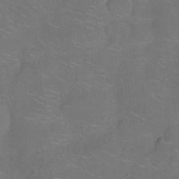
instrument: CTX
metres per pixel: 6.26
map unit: Nhu
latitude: -14.2740
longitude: -24.4601
